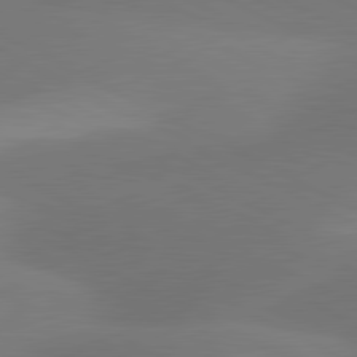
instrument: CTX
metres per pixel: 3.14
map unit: lApd
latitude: 80.9892
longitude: 127.1620
